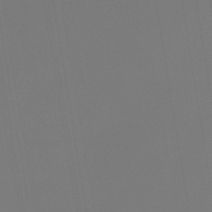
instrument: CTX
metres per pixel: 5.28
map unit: lHb
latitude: -47.1053
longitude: 70.9353
